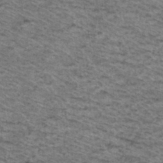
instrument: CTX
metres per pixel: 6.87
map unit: Hto
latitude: 37.1970
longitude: -46.8947
